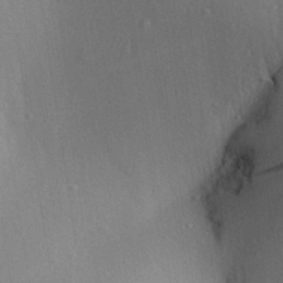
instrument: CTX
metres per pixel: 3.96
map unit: Aa
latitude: 28.9325
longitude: -138.1011
